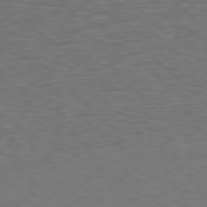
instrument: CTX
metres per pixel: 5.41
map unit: Ap
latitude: -76.0661
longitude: -78.2145
